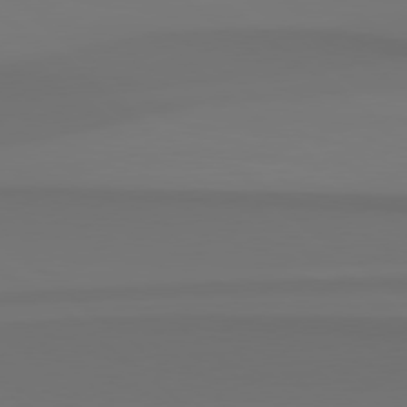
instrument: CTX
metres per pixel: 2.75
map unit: Hpe
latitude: 78.3090
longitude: -133.9528
